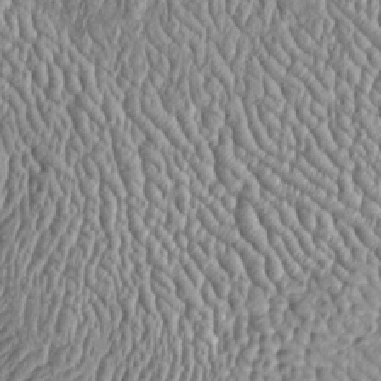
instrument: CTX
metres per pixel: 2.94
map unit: Htu
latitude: -6.0850
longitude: 157.4076
